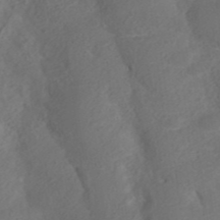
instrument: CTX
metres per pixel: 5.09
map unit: ANa
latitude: 36.2901
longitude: 13.4455
